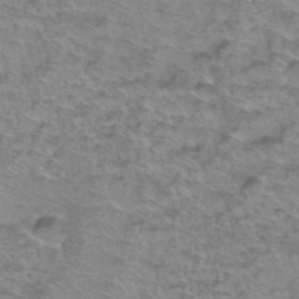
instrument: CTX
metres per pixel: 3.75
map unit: Hto
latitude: 38.3845
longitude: -45.3104
